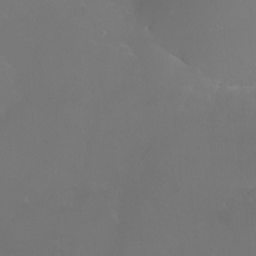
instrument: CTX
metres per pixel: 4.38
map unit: HNhu
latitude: 6.8947
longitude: 6.8408
